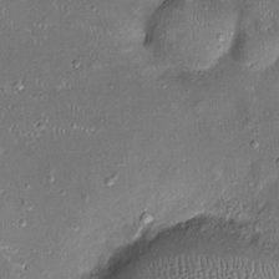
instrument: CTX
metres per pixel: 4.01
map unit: Ht
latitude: -4.6140
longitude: -14.0822
